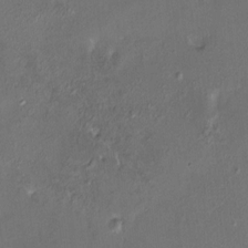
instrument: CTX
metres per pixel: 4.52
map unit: HNhu
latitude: 6.4601
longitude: 7.2565
